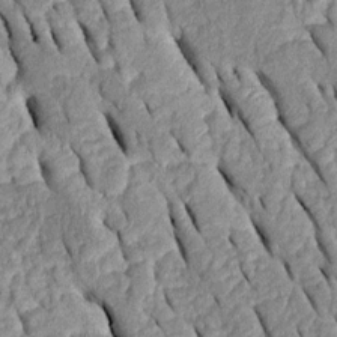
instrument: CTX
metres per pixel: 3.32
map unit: Htu
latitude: -0.3685
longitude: 150.2172
